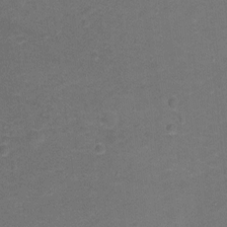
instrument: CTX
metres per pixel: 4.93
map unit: Hto
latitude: -0.6519
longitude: -34.4979
